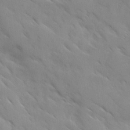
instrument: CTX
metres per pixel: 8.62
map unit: Ave
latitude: 10.1389
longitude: -103.1592
